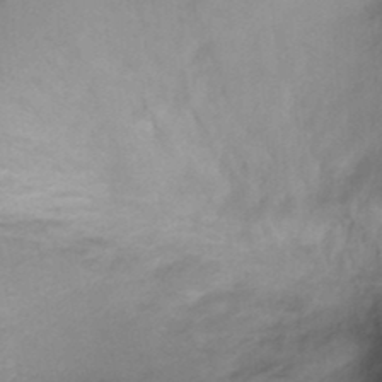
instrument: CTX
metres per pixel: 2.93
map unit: Ht
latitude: 3.8394
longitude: -29.4615
